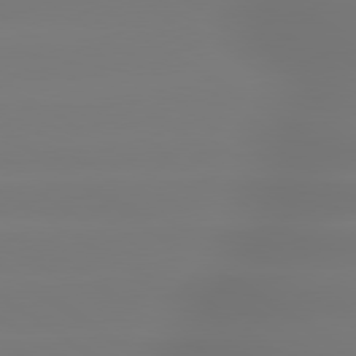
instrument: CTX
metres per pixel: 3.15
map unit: lApd
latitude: 79.6694
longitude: -136.6113
